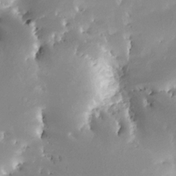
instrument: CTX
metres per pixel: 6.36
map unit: Nhe
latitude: -32.3307
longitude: -115.7827
